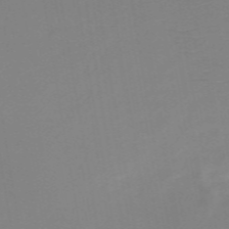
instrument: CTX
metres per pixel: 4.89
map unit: HNb
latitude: -50.2361
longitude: -45.6127
